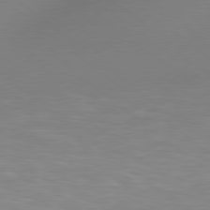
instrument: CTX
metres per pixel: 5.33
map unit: Hpe
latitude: 78.7435
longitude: 175.9745
